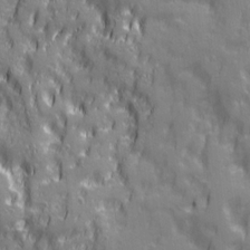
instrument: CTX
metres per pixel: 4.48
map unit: Ave
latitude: 20.3656
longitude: -132.7435
